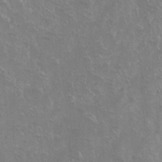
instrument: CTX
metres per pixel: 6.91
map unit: Hto
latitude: -6.8219
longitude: -37.6316
